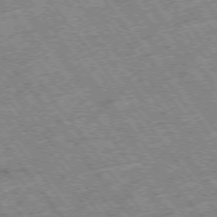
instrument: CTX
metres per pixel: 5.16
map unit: Hpe
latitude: -75.4833
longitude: -20.8380
